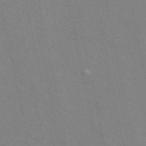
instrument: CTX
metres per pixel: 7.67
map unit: ANa
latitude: 49.2348
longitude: -75.9150
